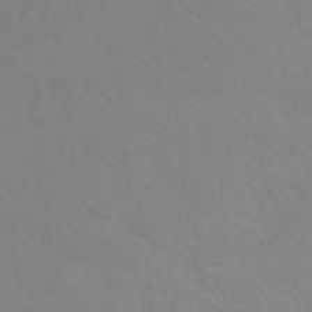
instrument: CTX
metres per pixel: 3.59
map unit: Ht
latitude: 0.7435
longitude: -33.0081
